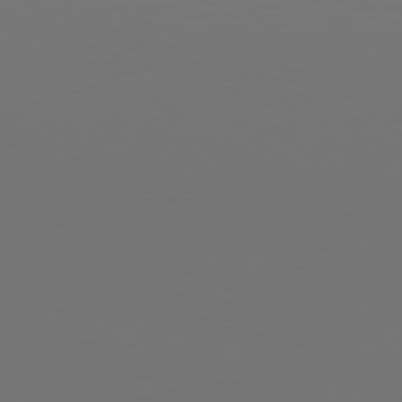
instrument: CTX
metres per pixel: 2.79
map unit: Hpe
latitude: 75.4238
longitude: -129.2159
